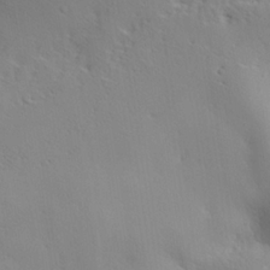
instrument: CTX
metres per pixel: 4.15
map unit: lHvf
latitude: 22.3467
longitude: 141.8989
